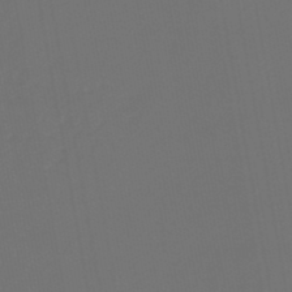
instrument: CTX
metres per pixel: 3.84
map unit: lHb
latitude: -47.8044
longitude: 71.4266
